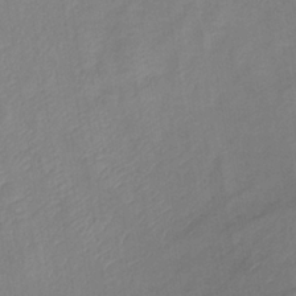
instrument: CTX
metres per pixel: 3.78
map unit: lHb
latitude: -35.3321
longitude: 72.0661
